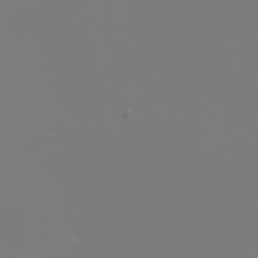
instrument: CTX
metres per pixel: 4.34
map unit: eHh
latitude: -2.1605
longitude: -75.9717
